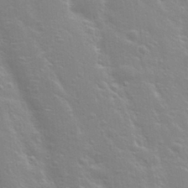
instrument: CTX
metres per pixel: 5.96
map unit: Nhu
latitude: 28.8380
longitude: -54.4601
